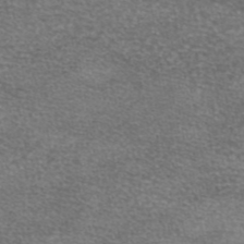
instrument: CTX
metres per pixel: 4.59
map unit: eAb
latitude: 45.2537
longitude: 103.4266
